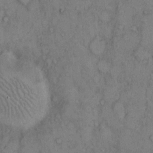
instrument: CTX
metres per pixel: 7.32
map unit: Hto
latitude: 9.5749
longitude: -59.3104
